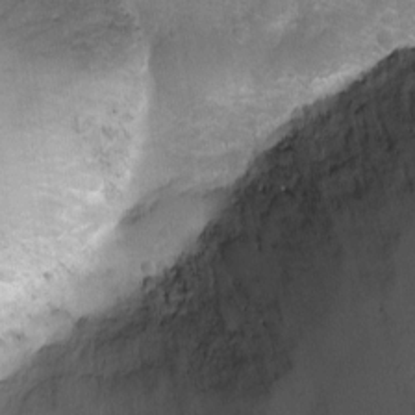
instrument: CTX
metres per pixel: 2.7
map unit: Ht
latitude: -0.5007
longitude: -20.4412
